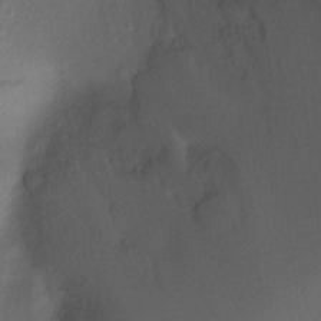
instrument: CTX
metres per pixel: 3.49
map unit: Ht
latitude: -10.5574
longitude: -34.1011
